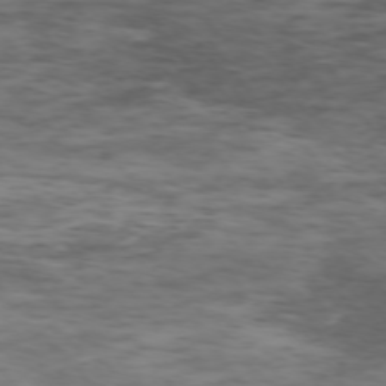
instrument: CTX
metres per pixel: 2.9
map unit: Ap
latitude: -75.2754
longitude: -79.9906
